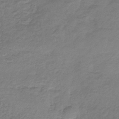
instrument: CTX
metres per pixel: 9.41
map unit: HNb
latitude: -31.7099
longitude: 60.2173
